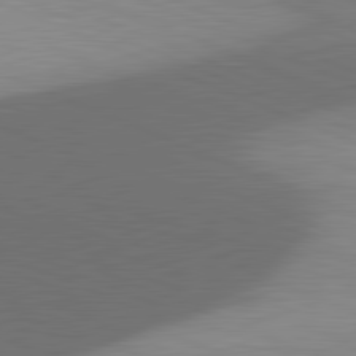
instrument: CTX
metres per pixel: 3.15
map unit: lApd
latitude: 81.6883
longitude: 137.1998
